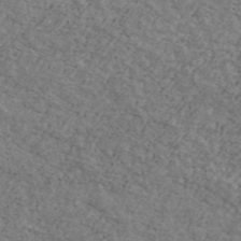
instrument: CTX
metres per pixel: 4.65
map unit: Ave
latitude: 41.1592
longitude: -108.4979
